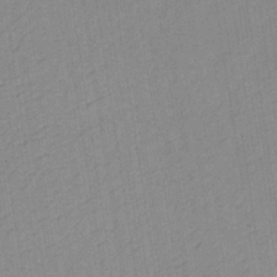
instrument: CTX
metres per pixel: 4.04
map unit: lHb
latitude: -35.3510
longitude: 71.8800
